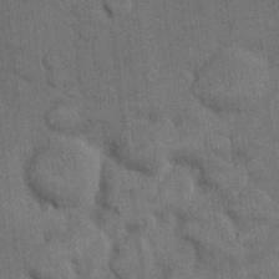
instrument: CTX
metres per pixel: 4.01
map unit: eHh
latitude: 11.8017
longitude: -66.2900
